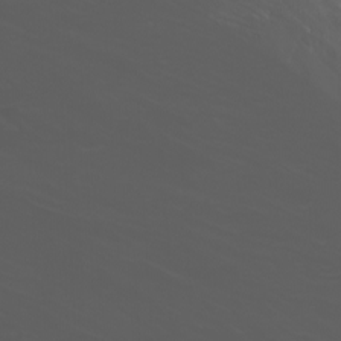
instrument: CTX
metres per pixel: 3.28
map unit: Nhu
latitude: -11.3321
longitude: -64.7057
